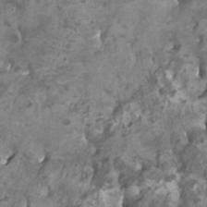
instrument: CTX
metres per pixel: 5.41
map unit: HNhu
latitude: 2.9136
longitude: -2.9702
